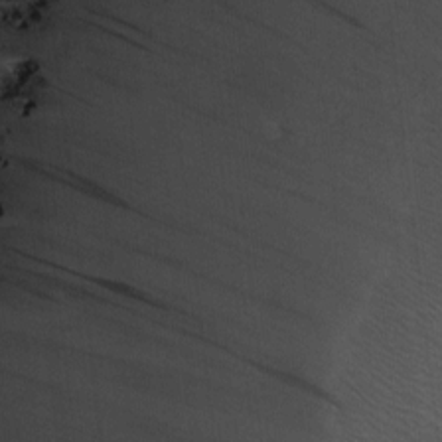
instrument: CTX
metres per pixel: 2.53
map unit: Htu
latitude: 1.8961
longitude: -178.0822
